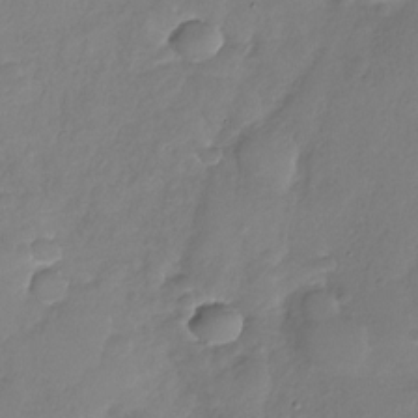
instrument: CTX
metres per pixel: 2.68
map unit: Nhu
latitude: -29.8422
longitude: -60.9324
